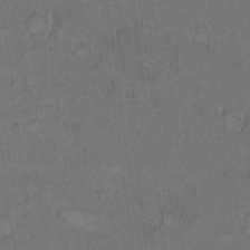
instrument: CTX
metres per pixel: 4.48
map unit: Hto
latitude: 9.1214
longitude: -60.4223
